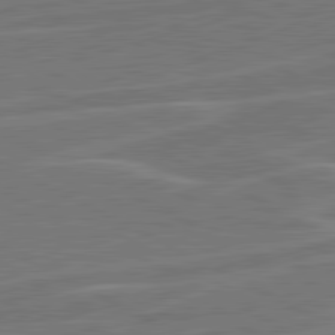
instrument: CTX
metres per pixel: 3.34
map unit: lApd
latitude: 81.3104
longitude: 121.7855
